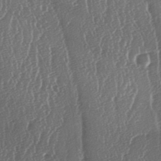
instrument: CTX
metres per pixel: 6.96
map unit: lAa
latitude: -6.9352
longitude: -129.6316
